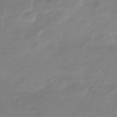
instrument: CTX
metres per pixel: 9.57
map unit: lHb
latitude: -38.0850
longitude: 71.6155
